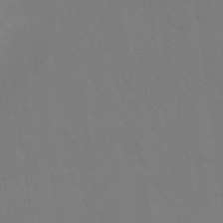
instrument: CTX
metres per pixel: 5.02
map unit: Nhu
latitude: 23.2159
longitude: -63.1781
